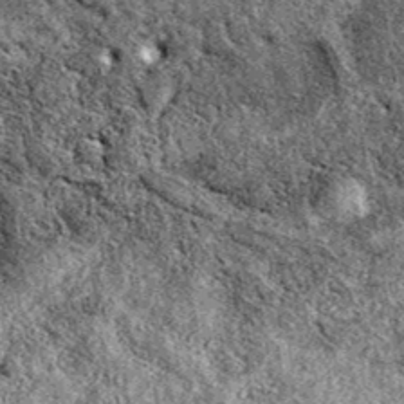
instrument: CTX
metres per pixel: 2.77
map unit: eAb
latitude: 38.5168
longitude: 110.7274
